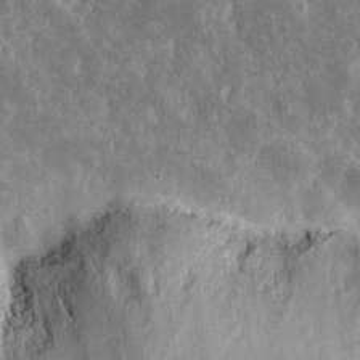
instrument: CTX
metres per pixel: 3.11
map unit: eHh
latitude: 14.9892
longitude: -72.9514
